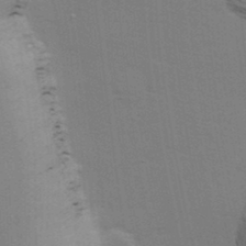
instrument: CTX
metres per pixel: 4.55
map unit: Ave
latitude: 14.7247
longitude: -102.7246
